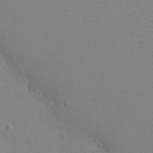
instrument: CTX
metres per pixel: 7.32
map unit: eHh
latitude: -7.8989
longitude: -70.2900
